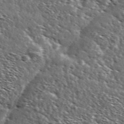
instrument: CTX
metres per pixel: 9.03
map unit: Ave
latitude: 37.5938
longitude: -107.8772
